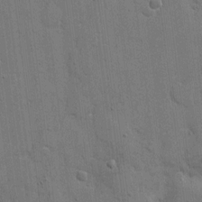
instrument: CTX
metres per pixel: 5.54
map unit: eHh
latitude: 9.1025
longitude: -67.6505
